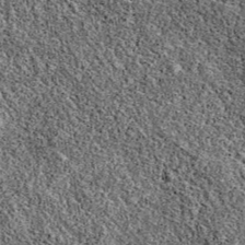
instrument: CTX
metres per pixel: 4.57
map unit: eAb
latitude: 39.0836
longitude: 111.0298
